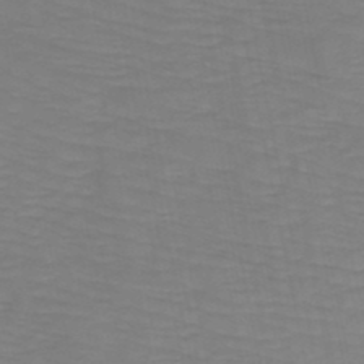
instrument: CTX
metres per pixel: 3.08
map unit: HNb
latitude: -49.6911
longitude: -50.9324
